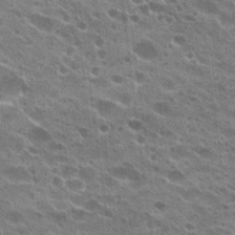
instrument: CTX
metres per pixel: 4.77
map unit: Hto
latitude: 24.0444
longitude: -42.1389
